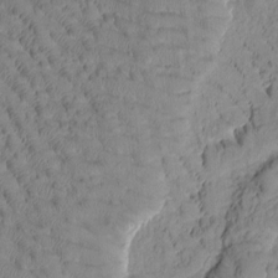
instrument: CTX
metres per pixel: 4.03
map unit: Htu
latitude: -1.9179
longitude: 171.9367
